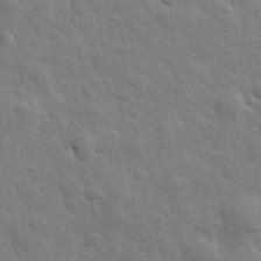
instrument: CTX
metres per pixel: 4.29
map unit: eHh
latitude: 31.6694
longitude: -78.6680
